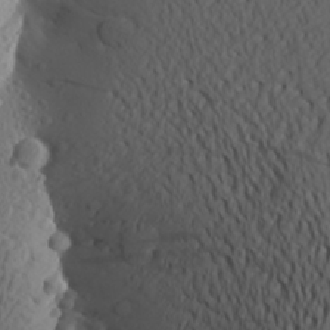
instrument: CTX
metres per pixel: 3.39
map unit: Aa
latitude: 27.2159
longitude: -144.6301
